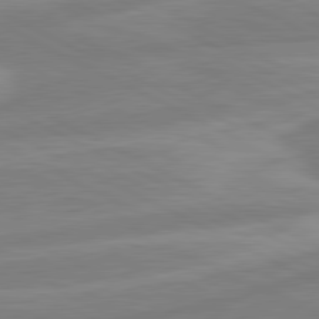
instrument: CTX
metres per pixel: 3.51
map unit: lApd
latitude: 80.8569
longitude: -169.3104
